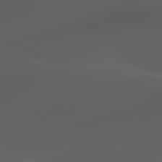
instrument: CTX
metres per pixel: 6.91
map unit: lApd
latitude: 80.0444
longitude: -88.5924
